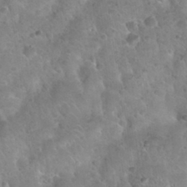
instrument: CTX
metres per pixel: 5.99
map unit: Nhu
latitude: 31.5560
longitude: -52.2712
